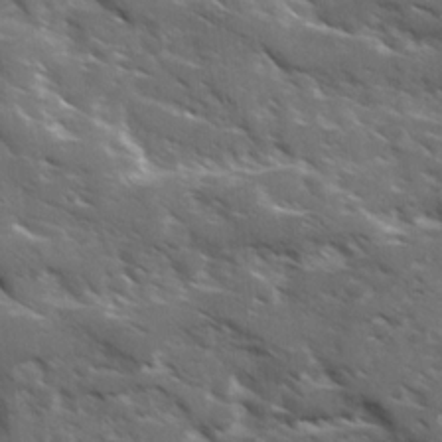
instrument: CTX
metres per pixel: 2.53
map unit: Ave
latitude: 17.8772
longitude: -130.7058
